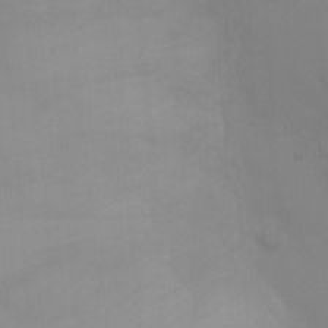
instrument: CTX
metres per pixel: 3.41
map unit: Ht
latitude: 0.9513
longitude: -20.2901
